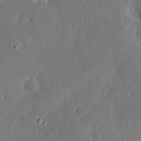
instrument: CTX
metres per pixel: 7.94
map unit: eHh
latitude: 6.1389
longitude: -68.9325
